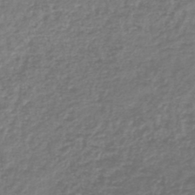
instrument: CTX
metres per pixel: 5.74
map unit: lHb
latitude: -44.5763
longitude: 67.8422
